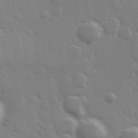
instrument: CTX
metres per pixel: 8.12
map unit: Hve
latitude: 26.4979
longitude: 147.9745
